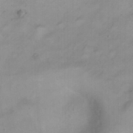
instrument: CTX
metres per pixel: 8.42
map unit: Ht
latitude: -0.1417
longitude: -33.1214
